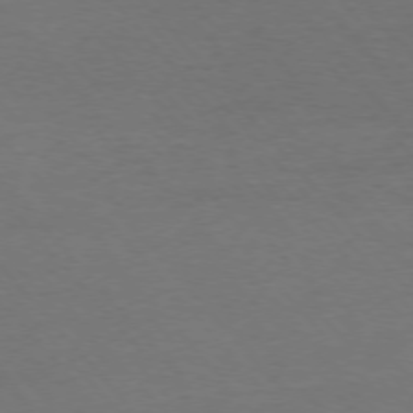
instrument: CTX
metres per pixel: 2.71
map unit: Ap
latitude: -76.3495
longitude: -88.0444
